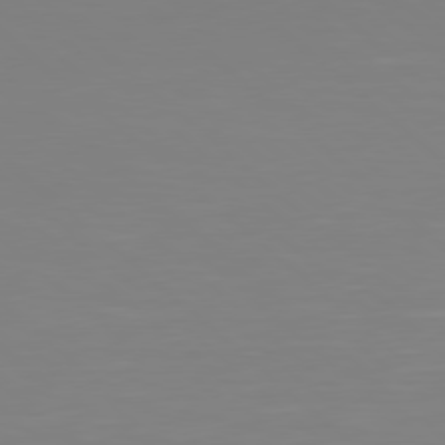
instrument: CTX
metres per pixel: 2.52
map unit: Hpe
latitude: 78.2523
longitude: -172.0255
